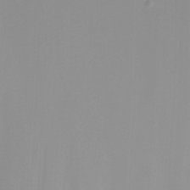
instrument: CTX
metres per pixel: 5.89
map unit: Nhu
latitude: -5.4643
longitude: -76.9891
